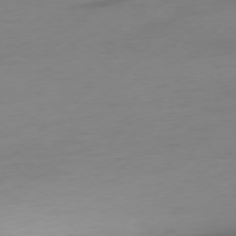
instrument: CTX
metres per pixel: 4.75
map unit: Ap
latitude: -77.1809
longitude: -68.2334
